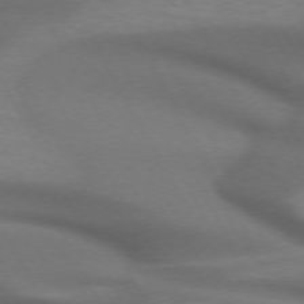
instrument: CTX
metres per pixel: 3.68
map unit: lApd
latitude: 71.8961
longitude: -51.6693
